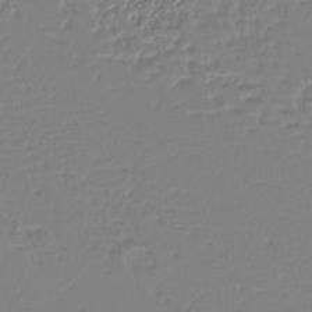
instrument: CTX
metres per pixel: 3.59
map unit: eHh
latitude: -42.1038
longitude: -33.1403
